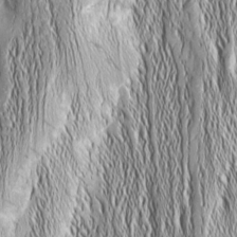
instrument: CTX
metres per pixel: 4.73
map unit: Nhu
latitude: -5.4265
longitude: -150.4601
